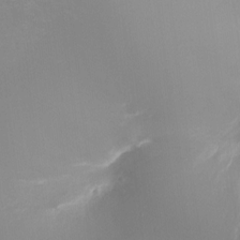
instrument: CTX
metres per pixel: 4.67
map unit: Ht
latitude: -16.4251
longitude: -43.0081
